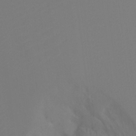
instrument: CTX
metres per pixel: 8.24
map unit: Ht
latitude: -9.4643
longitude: -33.0647
